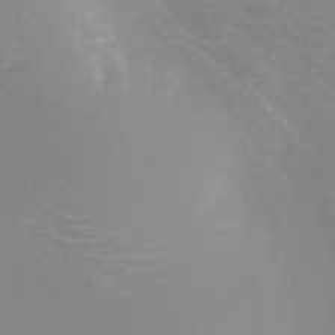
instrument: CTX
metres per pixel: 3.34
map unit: Ht
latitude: -6.5573
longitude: -29.8205
